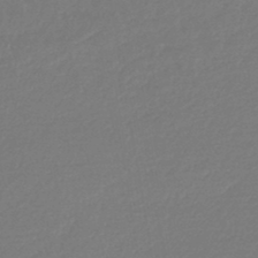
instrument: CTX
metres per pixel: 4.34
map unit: lHb
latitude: -45.1242
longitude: 59.8233
